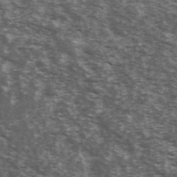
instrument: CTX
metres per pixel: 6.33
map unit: Ave
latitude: 40.4789
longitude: -109.9150
